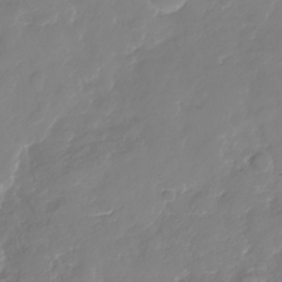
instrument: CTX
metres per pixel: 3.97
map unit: Nhu
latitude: -28.0850
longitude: -77.9339
